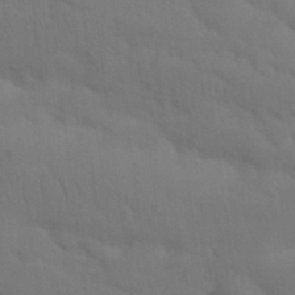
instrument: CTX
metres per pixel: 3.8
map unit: Nhu
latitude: 21.8773
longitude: -73.7450
